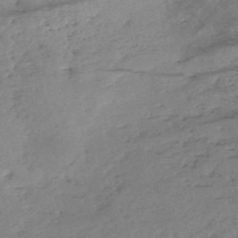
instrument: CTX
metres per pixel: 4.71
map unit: eHh
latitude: -52.3495
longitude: -24.3467
